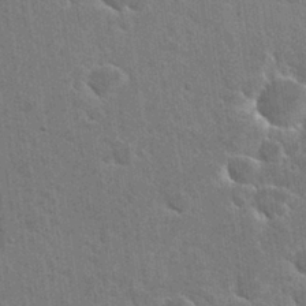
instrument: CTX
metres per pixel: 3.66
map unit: Hto
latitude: 27.4993
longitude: -38.4223
